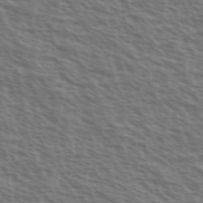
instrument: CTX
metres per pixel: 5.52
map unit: Ave
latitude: 38.0633
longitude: -111.4238
